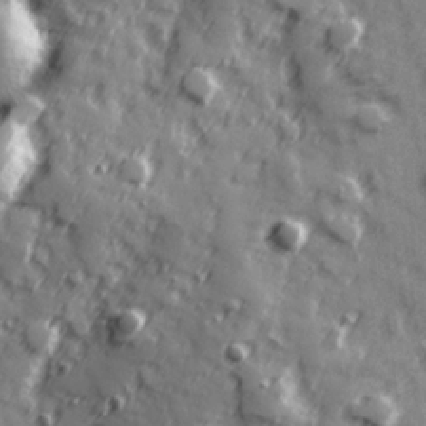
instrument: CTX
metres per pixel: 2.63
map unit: Hve
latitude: 25.1214
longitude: 147.0297
